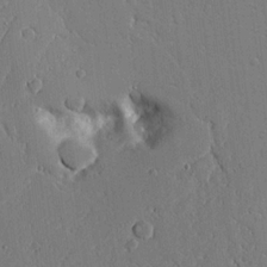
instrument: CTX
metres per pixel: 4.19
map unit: Aa
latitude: 20.9892
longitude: -124.7813
